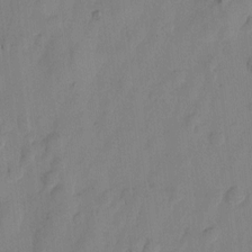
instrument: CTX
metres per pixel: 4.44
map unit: Htu
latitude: -1.7667
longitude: -176.8002
